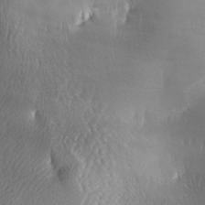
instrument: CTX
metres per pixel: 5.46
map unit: lAa
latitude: -5.1242
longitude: -121.0648
